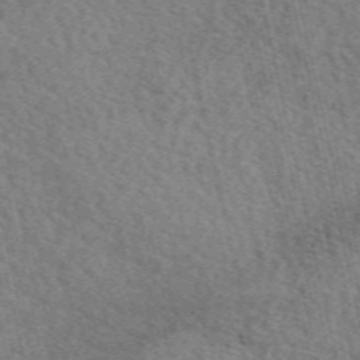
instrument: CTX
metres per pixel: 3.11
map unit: eAb
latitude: 50.3845
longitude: 113.8611
